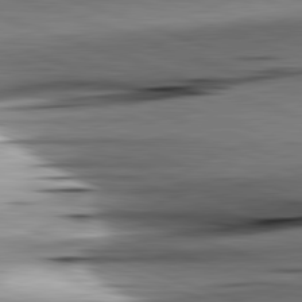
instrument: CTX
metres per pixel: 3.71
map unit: lApd
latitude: 81.9339
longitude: -151.4426
